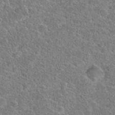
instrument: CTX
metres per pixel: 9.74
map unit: Hto
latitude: 23.6694
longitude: -48.3089
